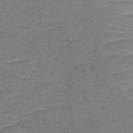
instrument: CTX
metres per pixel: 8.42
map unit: lHb
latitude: -39.3510
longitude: 73.4265
